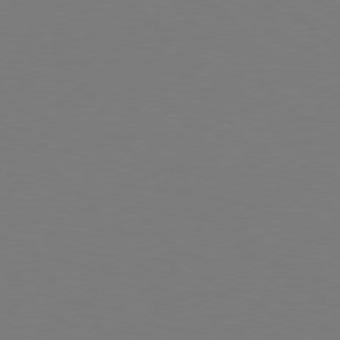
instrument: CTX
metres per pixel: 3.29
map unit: Hpe
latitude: 77.0836
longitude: -132.7624
